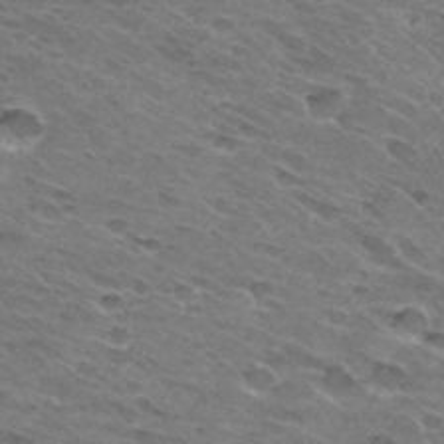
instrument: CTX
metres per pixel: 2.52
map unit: Hto
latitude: 31.6316
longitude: -46.1767
